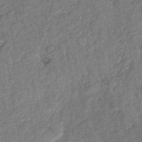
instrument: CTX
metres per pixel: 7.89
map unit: eHb
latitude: -39.8234
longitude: 77.8233
